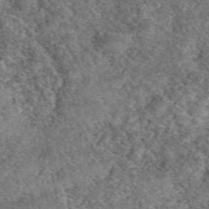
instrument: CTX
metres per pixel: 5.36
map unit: eAb
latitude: 48.7813
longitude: 113.8989
